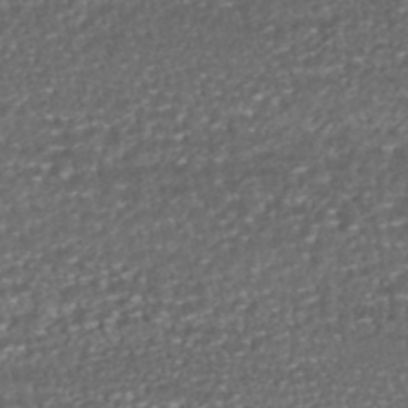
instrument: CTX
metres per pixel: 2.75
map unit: HNhu
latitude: -46.5007
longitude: 104.9541
